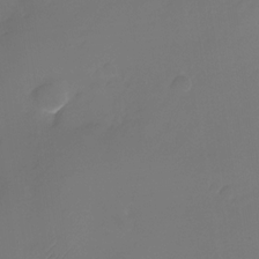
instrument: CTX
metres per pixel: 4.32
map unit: Nhu
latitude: -26.4440
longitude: -70.9891
